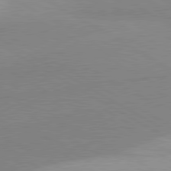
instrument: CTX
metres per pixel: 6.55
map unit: lApd
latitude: 80.3845
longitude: -179.3671
